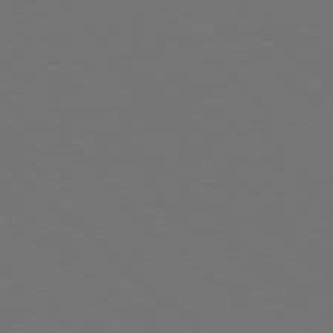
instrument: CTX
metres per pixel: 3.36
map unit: Hpe
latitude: 78.1200
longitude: -175.8017
